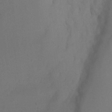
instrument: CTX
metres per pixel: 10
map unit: Ht
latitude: 1.8772
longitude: -35.6316
